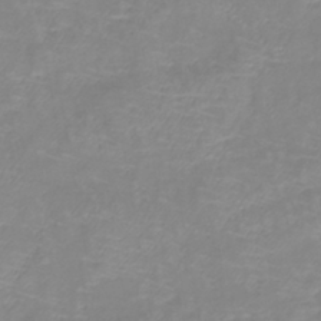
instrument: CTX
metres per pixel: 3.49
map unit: lHb
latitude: -40.4818
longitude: 76.6141
